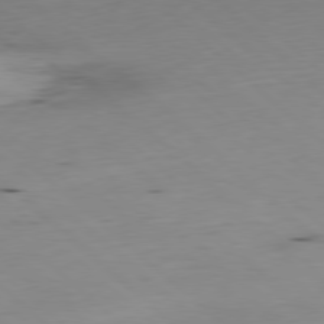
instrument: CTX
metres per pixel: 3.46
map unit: Hpe
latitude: -79.4643
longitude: 9.0864
